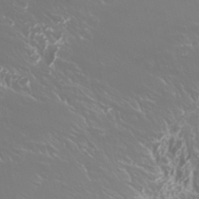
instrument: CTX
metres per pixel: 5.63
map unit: Htu
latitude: -5.6344
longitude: -72.8569
